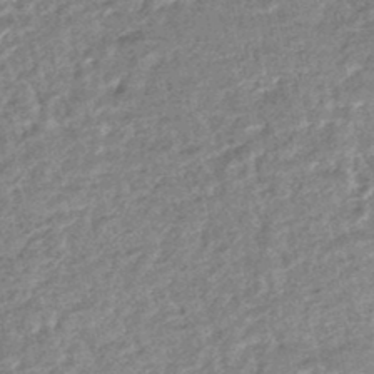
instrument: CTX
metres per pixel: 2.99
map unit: HNhu
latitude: -47.7099
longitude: 102.4440
